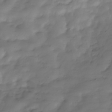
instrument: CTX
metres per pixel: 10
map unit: Hve
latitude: -31.8422
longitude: 91.3699
